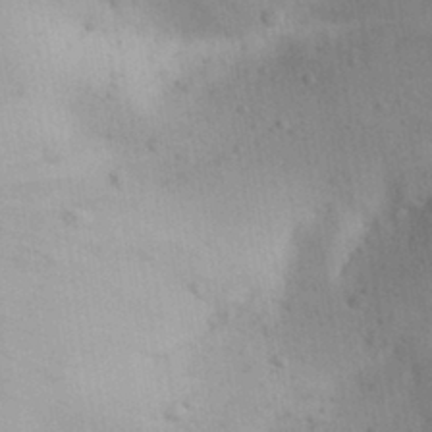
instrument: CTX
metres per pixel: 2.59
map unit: Aa
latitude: 29.8772
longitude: -145.7638
